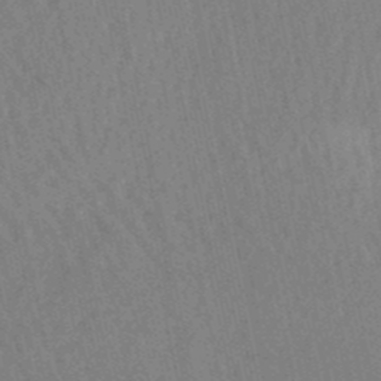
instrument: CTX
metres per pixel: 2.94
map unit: lHb
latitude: -49.1054
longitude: 72.7274
